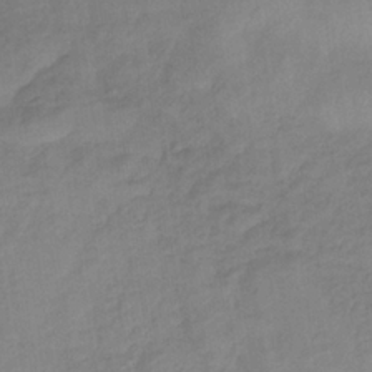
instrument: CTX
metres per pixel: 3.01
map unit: HNb
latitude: -33.5399
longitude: 64.3684
